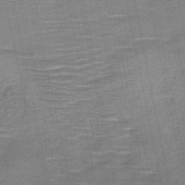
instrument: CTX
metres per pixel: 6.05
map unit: HNb
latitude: -51.1998
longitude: -47.4994
